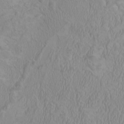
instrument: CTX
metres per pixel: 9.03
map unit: HNhu
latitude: 3.6127
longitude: -2.4790
